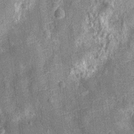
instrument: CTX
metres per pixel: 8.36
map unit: Nhu
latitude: -12.6330
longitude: -23.5182
